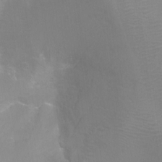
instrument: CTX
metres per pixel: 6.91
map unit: Ht
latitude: -13.3510
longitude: -44.4979
